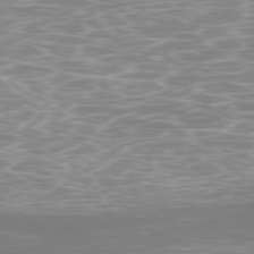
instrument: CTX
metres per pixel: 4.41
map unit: Ap
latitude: -77.9745
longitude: -80.0444
